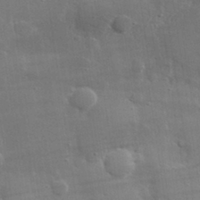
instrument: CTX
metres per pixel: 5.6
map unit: lHvf
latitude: 31.8206
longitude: -89.4238
